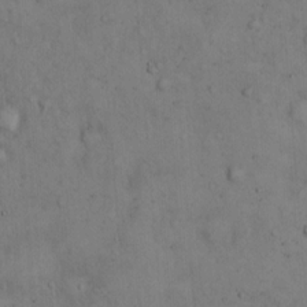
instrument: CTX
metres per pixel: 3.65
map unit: Hto
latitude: 14.6113
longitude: -59.6127
